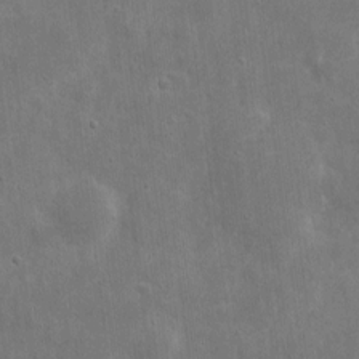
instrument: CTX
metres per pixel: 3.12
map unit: eHh
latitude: 7.8016
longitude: -72.4601
